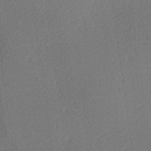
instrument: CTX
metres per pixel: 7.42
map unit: Ave
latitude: 3.5371
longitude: -114.8380
